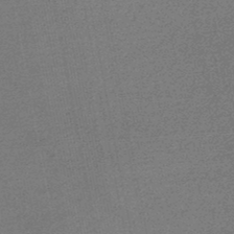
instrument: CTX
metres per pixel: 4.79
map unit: lHb
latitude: -47.0486
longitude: 72.1794
